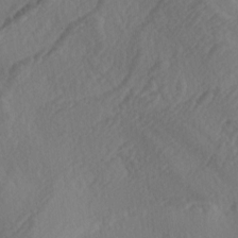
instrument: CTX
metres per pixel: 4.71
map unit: lAa
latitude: -4.0850
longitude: -123.6505
